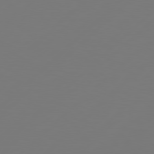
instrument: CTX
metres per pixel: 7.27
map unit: Hpe
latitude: 78.2145
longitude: 173.0675
